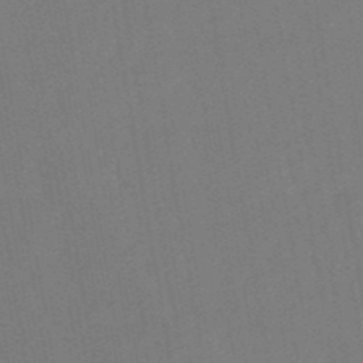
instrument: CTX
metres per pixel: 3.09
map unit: lHb
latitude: -50.1039
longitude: 81.2376
